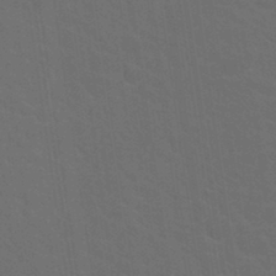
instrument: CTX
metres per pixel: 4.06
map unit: Hto
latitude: 18.1577
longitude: -36.5924
